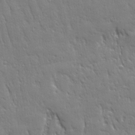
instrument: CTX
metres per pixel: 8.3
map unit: Ave
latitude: 22.2333
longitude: -135.7449
